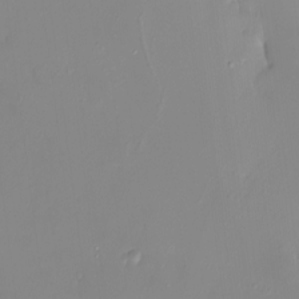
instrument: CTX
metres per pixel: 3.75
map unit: HNhu
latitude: 3.8205
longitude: 7.3320
